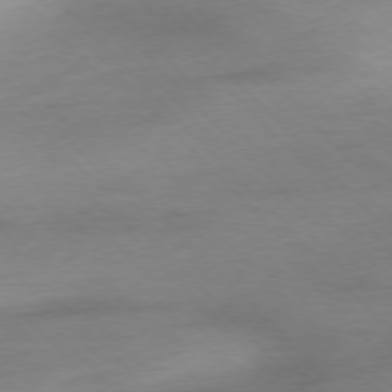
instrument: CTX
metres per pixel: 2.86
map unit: Hpe
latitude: -77.2187
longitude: -14.3846
